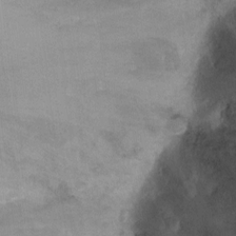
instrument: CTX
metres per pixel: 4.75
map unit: Ht
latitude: 1.1781
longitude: -32.3845
